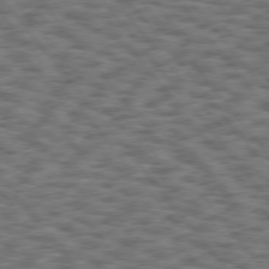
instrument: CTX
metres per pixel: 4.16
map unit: Hpe
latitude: 75.5182
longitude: -135.0647
